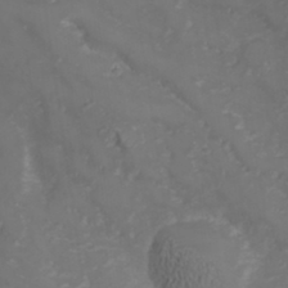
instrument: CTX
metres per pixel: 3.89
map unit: Hve
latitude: 33.0458
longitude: 148.9353
